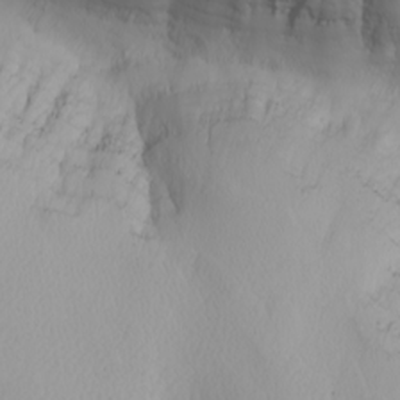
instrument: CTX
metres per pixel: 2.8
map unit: Nhu
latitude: -5.2187
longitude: -90.5168
